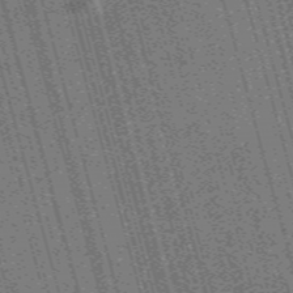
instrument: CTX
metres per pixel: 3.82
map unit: Nve
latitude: -59.5210
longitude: 61.9745
